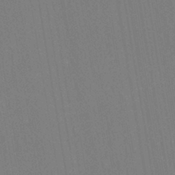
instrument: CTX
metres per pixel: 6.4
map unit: eHh
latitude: -43.1809
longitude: -32.2523
